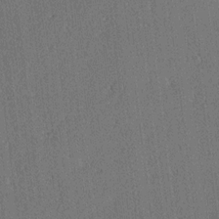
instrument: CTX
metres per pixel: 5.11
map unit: lAa
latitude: 12.8380
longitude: -107.5371
